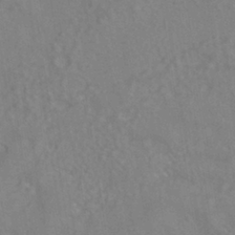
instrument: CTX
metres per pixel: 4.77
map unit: ANa
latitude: -38.6897
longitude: 95.5777
